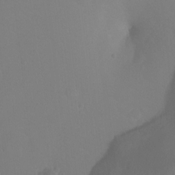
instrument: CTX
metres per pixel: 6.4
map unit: Ht
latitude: -0.3873
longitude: -36.0255
